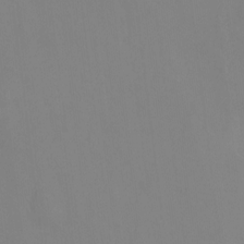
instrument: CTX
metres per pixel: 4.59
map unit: Hto
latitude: -11.5588
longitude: -39.5749
